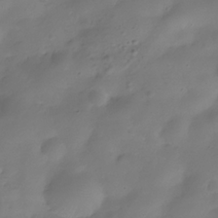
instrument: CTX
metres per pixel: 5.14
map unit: Hve
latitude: -31.6533
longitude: 94.6896
